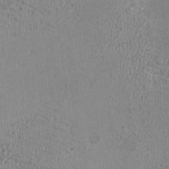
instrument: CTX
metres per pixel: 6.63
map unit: HNhu
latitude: -3.5588
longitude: -1.7449
